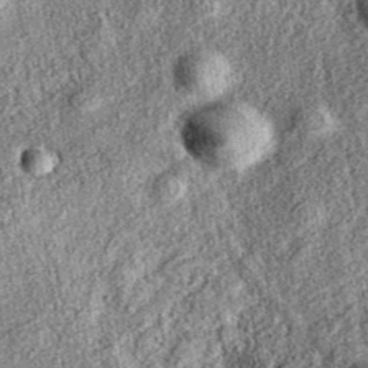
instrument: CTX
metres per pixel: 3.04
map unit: eAb
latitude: 37.6883
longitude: 109.1431
